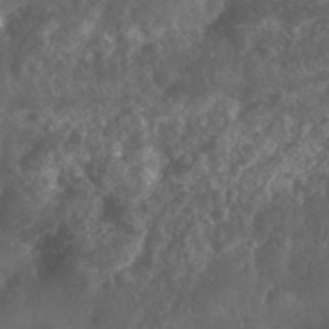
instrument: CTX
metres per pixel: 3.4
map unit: Nhu
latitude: 26.2712
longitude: -63.6127
